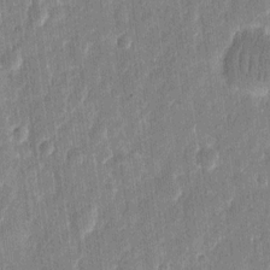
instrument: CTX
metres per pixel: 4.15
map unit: eHh
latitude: 11.4049
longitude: -70.7246
